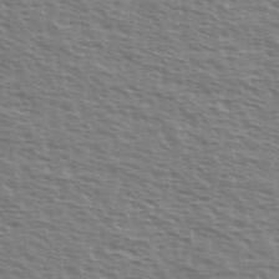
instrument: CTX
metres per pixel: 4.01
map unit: Ave
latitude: 37.7639
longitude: -112.8569
